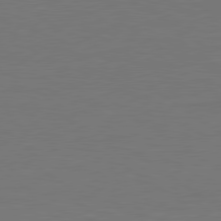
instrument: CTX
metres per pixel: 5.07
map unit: lApd
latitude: 79.7261
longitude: 163.2943
